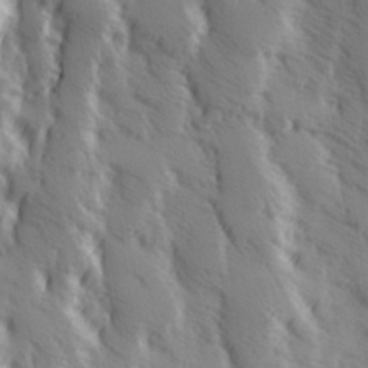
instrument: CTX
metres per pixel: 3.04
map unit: Hve
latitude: 32.9514
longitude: 149.8423
